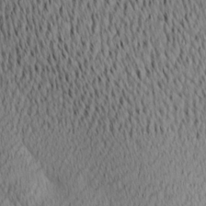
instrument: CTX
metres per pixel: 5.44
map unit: Ave
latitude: 11.7072
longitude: -107.4804
